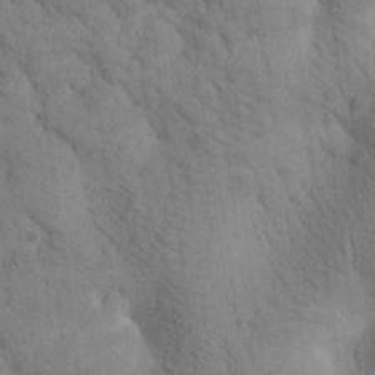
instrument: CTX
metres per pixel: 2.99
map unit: Htu
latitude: -0.2173
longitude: 174.3684
